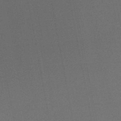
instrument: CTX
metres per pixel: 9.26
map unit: HNb
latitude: -47.8044
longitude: 58.9730
